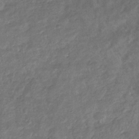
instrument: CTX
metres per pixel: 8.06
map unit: eHb
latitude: -34.1795
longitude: 79.8800
